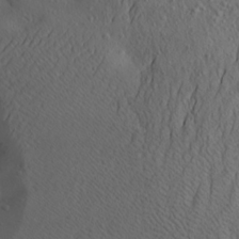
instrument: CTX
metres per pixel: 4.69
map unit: Aa
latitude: 23.6127
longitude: -144.9891
